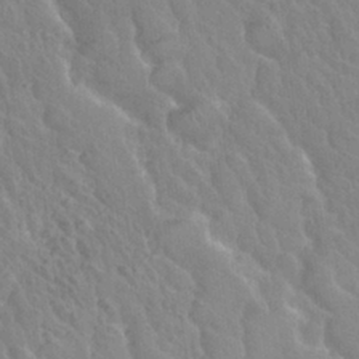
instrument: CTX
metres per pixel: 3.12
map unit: Nhu
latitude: 26.4790
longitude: -55.6694
